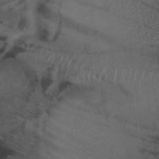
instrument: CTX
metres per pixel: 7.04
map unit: lHb
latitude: -34.9731
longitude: 66.9731
